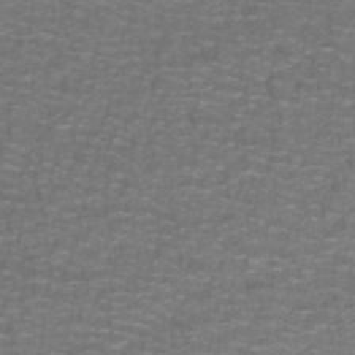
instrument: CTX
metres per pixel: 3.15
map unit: lHb
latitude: -42.3873
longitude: 55.4455
